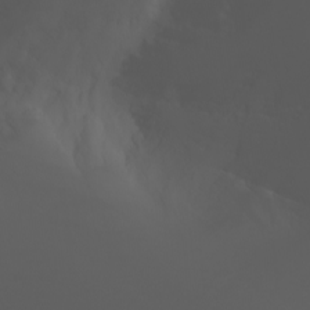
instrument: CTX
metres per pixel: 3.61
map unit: Nhu
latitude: -7.8989
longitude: -83.9339
